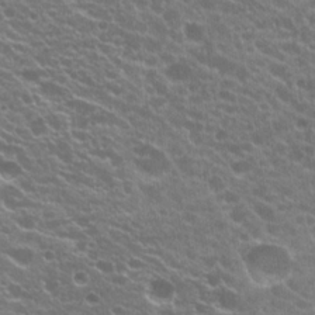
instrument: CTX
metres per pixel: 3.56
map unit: Hto
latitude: 20.6680
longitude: -34.9324
